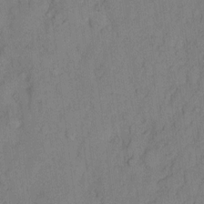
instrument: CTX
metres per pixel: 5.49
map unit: Hto
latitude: 8.7624
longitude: -58.4979
